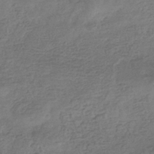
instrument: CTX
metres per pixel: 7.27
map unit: eHb
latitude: -36.0094
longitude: 81.7856
